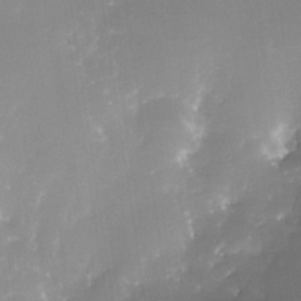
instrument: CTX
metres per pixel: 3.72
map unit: Nhe
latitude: -32.3496
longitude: -116.5735
